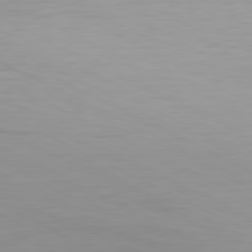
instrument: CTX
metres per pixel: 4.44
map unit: Hpe
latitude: -81.1053
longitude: 19.3321
